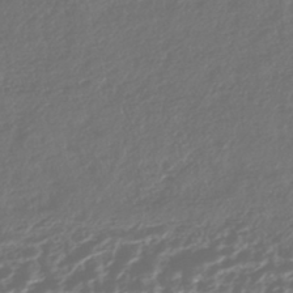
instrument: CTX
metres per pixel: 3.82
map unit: HNhu
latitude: -45.2943
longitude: 107.0487
